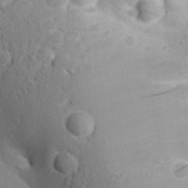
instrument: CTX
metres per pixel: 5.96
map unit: Aa
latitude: 28.8191
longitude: -131.6127
